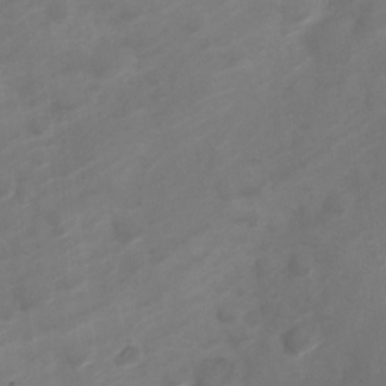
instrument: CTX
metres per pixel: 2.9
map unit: Nve
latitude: -20.3117
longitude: 107.6344
